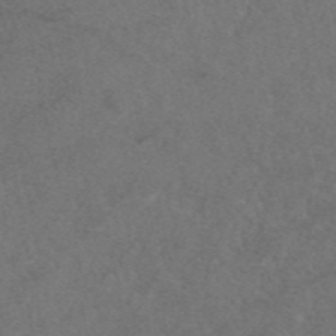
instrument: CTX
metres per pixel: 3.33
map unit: eAb
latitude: 48.0633
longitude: 108.6896
